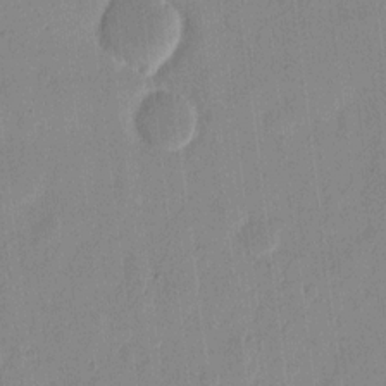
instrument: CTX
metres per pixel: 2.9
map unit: eHh
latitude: 12.6869
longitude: -68.9136
